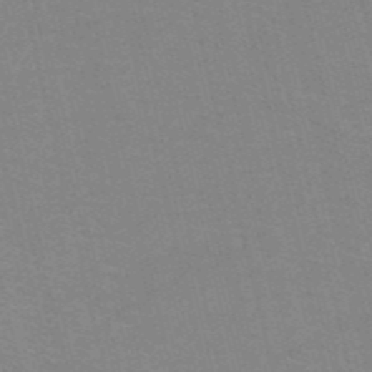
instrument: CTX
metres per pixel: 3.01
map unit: HNb
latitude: -52.2172
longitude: -44.7435
